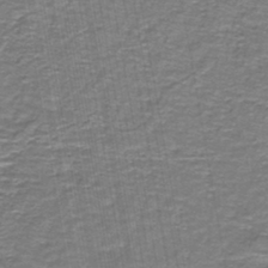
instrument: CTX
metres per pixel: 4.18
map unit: lHb
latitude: -43.0675
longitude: 55.2943
